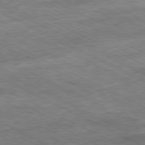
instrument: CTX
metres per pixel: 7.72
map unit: Ap
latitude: -80.9920
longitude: -84.5924
